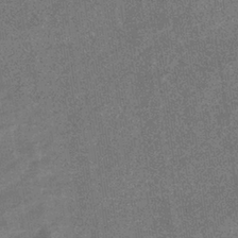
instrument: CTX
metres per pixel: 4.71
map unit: eHb
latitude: -35.8044
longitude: 78.2550
